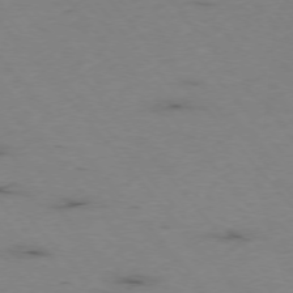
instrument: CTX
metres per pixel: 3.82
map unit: Hpe
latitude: -75.7856
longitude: -22.6490
